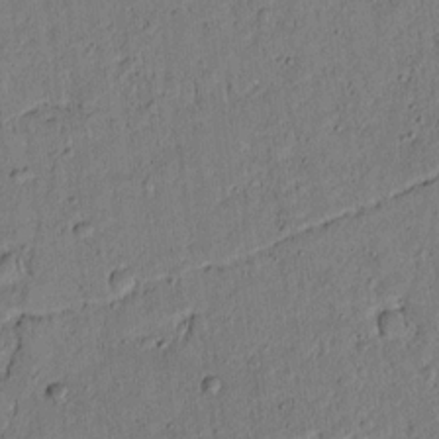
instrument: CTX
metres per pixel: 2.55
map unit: lAvf
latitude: 4.5546
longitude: 164.6519
